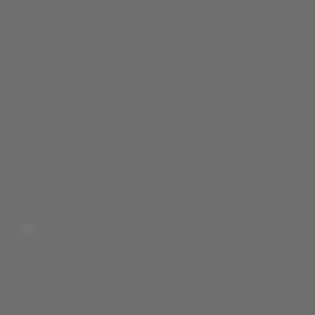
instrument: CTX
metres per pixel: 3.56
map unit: Hpe
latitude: 77.0647
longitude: -168.0822
